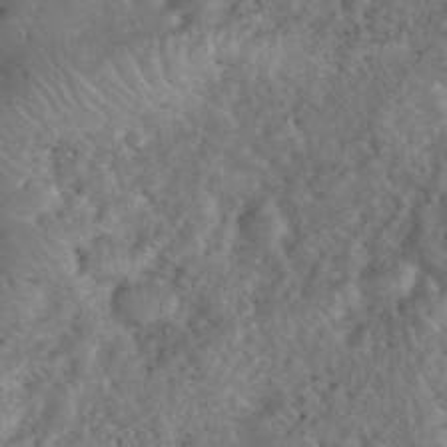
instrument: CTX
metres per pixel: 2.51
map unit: eHh
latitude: 40.2522
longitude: -57.6693
